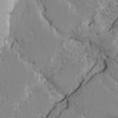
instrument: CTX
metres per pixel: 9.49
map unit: Ave
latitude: -9.8800
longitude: -116.8947
